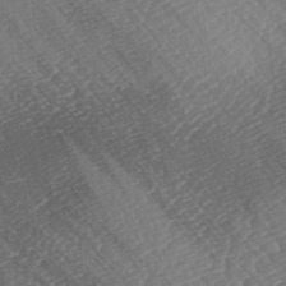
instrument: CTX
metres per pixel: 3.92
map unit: lAa
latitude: -2.8219
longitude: -127.5182
